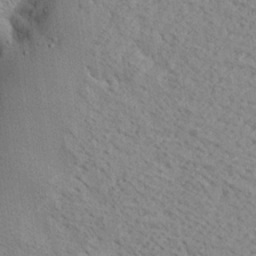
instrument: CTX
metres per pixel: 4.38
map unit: Ave
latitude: 18.5734
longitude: -140.3089
